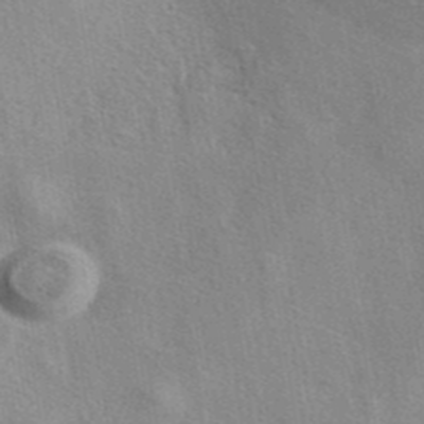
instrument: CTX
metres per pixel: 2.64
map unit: eAb
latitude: 40.6868
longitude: 103.8422
